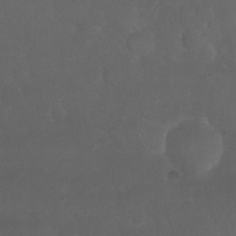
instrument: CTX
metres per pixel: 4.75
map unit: Nhu
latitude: 27.2726
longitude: -65.1592
